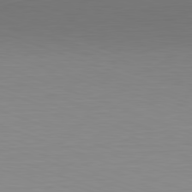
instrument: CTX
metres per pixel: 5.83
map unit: Hpe
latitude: -82.5385
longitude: 6.9919
